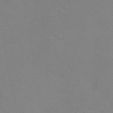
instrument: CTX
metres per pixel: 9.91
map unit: HNb
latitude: -46.3117
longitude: -43.7639
